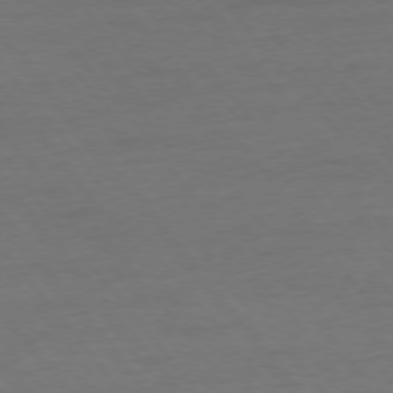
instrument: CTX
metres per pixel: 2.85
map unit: Ap
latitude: -76.1795
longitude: -88.8380
